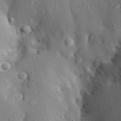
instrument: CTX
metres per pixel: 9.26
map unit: Aa
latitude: 29.2915
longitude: -131.6883
